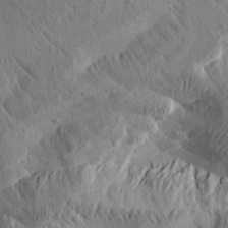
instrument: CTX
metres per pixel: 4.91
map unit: Aa
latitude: 25.3670
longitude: -144.1578
